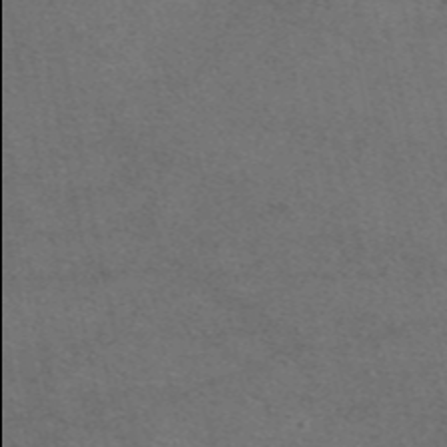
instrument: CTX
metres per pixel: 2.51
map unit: eAb
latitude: 47.5938
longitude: 114.0094
